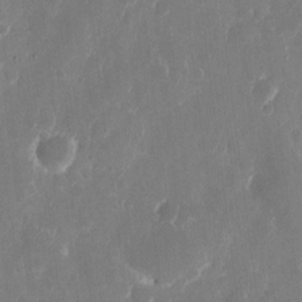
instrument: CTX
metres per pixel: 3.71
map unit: eHh
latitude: 10.2712
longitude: -71.3859
